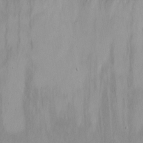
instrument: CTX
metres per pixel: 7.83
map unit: eHh
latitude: 12.0822
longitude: -61.4804
